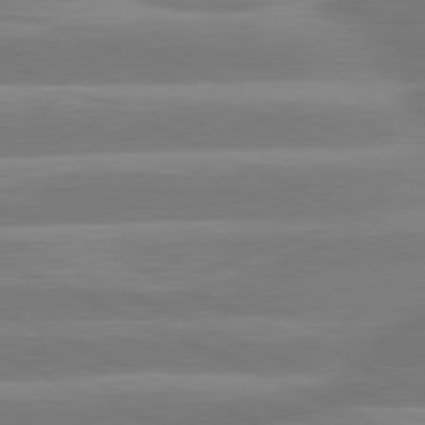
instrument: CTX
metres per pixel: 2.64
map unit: lApd
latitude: 81.3859
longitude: -135.8961
